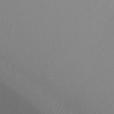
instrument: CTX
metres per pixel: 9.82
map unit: Ht
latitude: 1.2726
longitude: -21.2348
